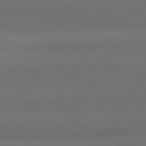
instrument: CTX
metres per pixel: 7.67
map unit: lApd
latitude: 82.2900
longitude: 157.3698
